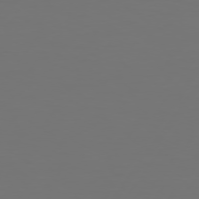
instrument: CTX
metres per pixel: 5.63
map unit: Hpe
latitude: 74.2334
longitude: -129.9528
